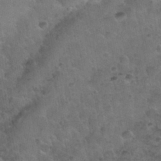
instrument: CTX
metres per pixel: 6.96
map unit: Nhu
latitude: 31.4805
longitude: -53.1214
